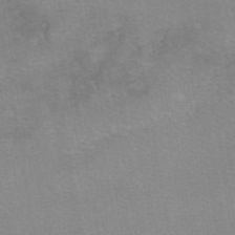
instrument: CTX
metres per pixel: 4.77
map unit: eAb
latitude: 49.0269
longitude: 105.5021
